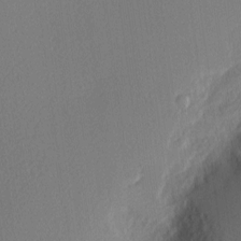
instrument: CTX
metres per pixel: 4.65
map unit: Nhu
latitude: 1.4048
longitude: -77.4804
